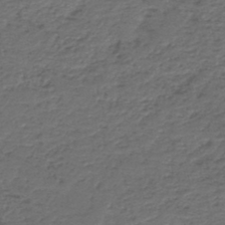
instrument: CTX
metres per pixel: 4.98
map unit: HNb
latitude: -43.9745
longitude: 50.7652
